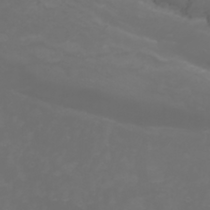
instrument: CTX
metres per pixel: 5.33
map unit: Nhu
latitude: -1.9367
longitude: -77.1025
